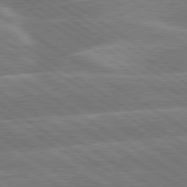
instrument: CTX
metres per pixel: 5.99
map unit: lApd
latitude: 79.8773
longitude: -130.5357
